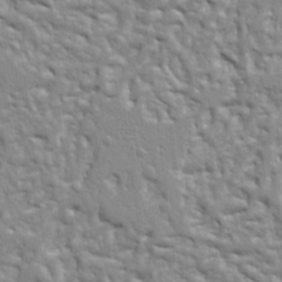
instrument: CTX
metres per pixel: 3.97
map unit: Ht
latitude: 8.8569
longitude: -76.4034
